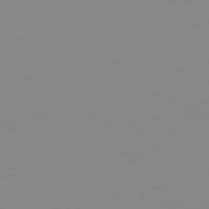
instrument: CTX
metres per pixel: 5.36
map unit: Ap
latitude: -79.2942
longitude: -67.2914
